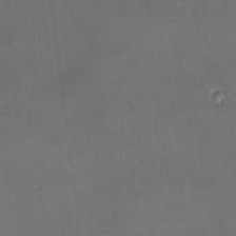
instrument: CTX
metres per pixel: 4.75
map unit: HNhu
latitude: 7.7261
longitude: 8.0850
